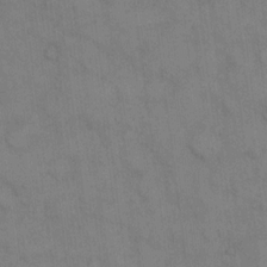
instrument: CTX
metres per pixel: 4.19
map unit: eHh
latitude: 14.4034
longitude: -62.5357
